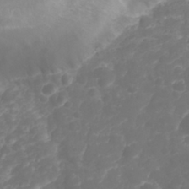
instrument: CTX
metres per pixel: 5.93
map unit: Nhu
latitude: 25.9717
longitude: -63.8584
